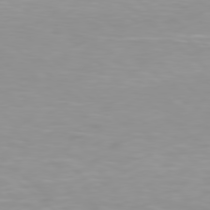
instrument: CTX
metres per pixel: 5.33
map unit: Hpe
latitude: 78.0255
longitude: -169.4616
